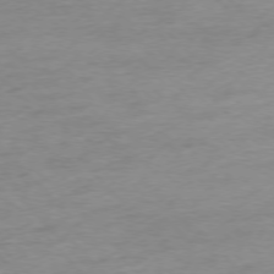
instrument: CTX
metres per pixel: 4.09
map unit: Ap
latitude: -77.1053
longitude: -93.1592
